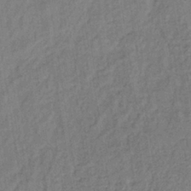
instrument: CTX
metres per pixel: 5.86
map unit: lHb
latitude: -38.0661
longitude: 62.4062
